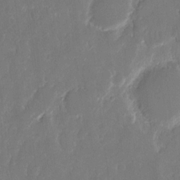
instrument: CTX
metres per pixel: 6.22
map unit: eHh
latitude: 14.2334
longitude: -72.3846
